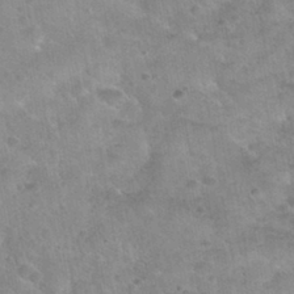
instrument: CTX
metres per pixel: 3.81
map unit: Nhu
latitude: 31.1781
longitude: -52.6869
